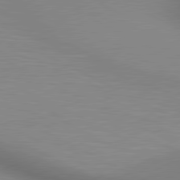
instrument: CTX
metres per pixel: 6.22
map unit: lApd
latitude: 80.5357
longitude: 132.0472
